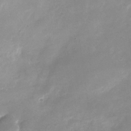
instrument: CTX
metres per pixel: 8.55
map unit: Nhu
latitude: -24.6329
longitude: -69.9528
